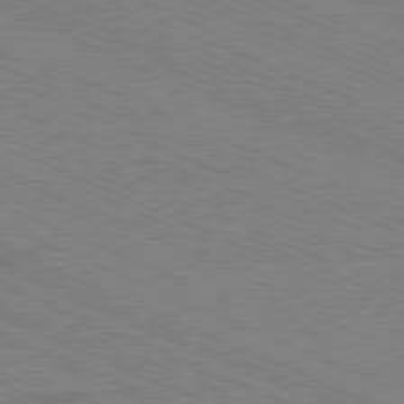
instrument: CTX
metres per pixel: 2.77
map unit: Ap
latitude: -80.7652
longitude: -74.3845
